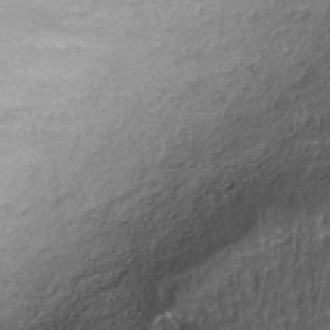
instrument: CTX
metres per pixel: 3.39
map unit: ANa
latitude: -38.7463
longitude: 97.3888
